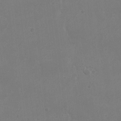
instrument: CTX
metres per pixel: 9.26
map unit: eHh
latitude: -4.0850
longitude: 19.7289
